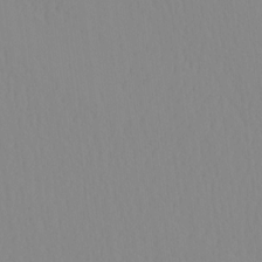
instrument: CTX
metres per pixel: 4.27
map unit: HNhu
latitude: -4.8219
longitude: 14.7086
